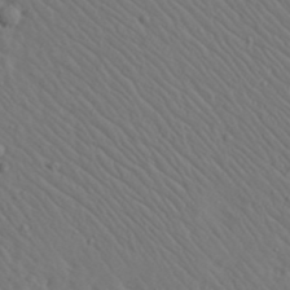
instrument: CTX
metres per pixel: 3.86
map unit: Aa
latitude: 23.4804
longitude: -138.3656
